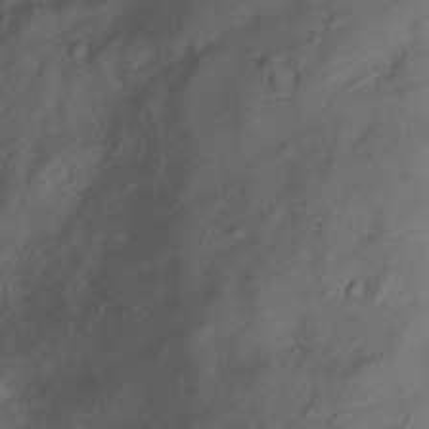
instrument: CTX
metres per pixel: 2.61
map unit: Hto
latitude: -11.7289
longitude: -39.7827
